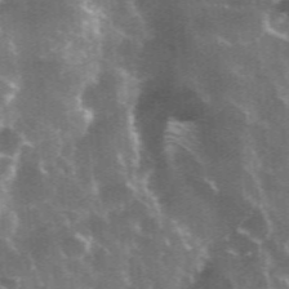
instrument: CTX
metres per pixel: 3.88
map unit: eHh
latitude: 35.5938
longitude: -59.5182
